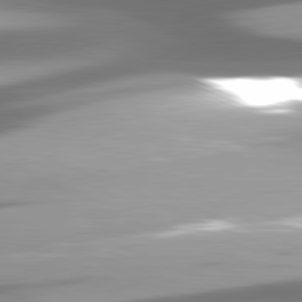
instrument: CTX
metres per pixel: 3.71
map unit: lApd
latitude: 81.4804
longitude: -143.9339
